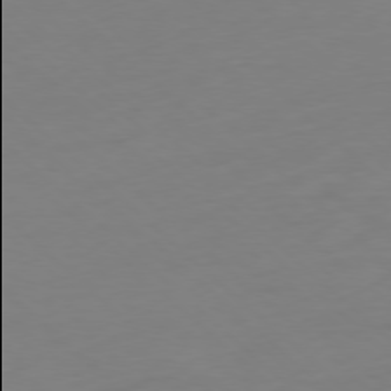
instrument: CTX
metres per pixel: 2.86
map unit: Ap
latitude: -78.0283
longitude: -77.9906
